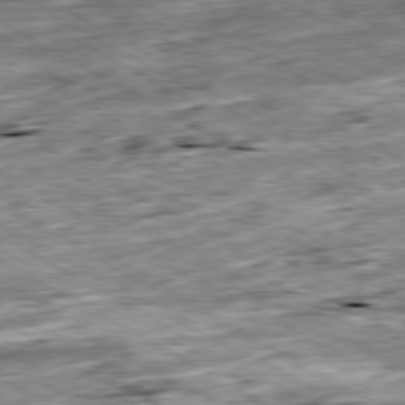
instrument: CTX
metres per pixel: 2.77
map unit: Ap
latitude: -80.2173
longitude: -89.3482
